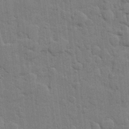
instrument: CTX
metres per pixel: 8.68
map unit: lHvf
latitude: 18.0444
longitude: -113.4048
